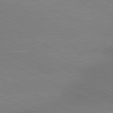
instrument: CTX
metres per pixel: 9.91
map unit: lApd
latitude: 81.2159
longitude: 162.3495
